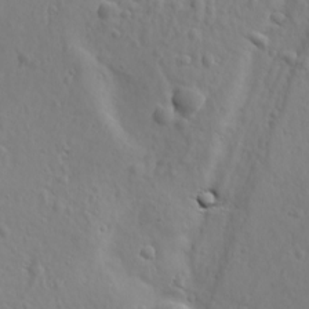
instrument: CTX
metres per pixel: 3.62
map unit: Ave
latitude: 18.2711
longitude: -133.2726
